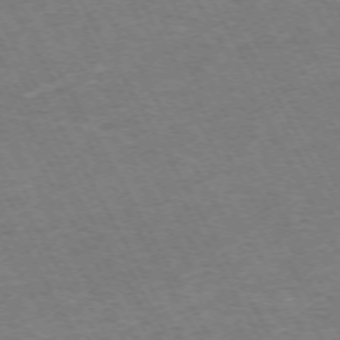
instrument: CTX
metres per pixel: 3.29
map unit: Hpe
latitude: -72.1794
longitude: 10.1228
